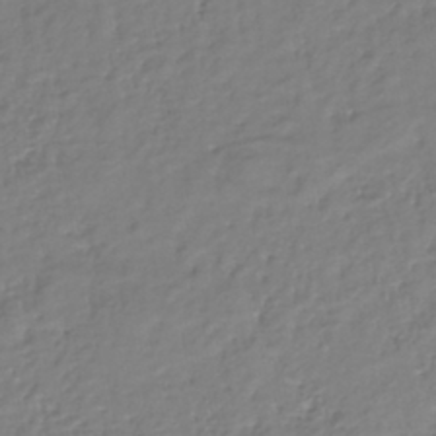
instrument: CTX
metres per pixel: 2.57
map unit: lHb
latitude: -41.6911
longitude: 74.9542
